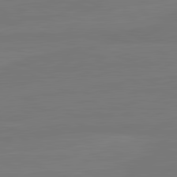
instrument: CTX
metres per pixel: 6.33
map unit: lApd
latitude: 82.0255
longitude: -178.6680
